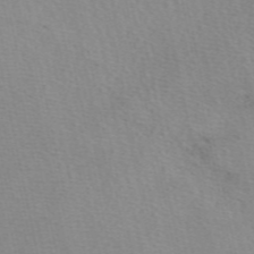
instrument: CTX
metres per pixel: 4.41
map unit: eAb
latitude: 49.6883
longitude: 106.6708
